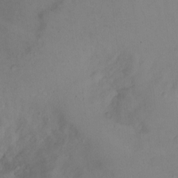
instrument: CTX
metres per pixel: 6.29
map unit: Ht
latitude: -4.0661
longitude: -19.8394
